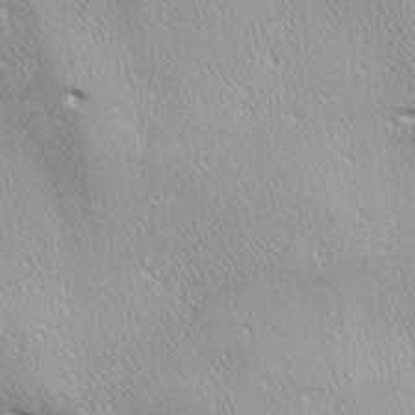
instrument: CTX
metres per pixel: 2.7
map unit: lAa
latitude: -4.2361
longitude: -125.8394
